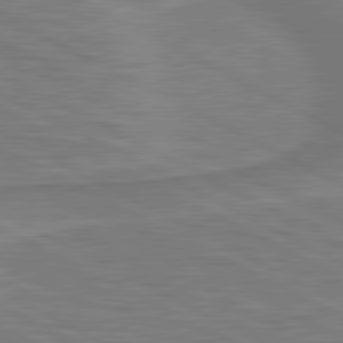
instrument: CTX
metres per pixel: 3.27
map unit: lApd
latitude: 81.0836
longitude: 173.1998
